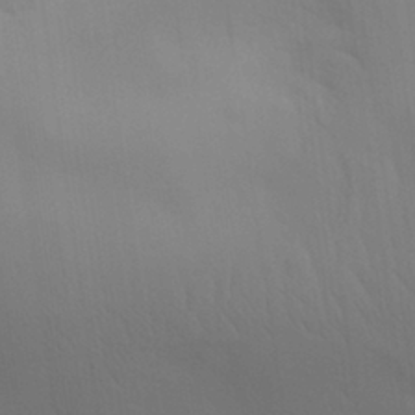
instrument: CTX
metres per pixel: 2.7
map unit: Aa
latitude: 29.7072
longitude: -144.6490
